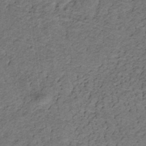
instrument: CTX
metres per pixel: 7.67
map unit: lHb
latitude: -32.3873
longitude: 65.0865
